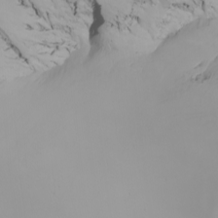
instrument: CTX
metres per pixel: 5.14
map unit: Nhu
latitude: -5.5210
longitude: -96.1200
